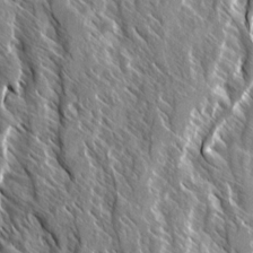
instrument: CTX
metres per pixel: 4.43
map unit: Ave
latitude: 14.7058
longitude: -133.9150
